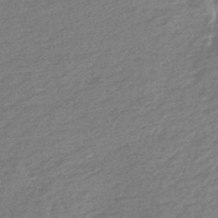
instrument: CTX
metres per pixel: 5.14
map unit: HNb
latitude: -49.1998
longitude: 58.4628
